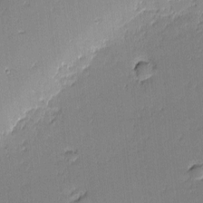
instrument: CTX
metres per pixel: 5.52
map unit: eHh
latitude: -3.2564
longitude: -81.8205
